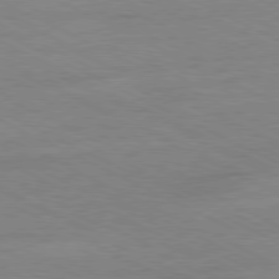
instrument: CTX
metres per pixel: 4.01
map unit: Ap
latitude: -81.2376
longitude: -85.9339
